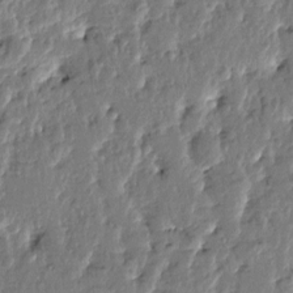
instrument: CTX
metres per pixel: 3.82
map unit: Htu
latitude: -1.6155
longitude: -179.7828
